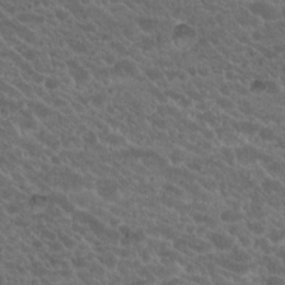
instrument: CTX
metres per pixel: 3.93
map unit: Hto
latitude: 19.8205
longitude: -35.3481
